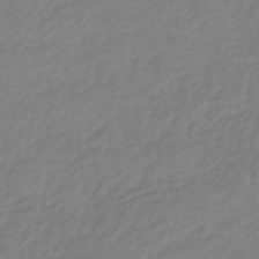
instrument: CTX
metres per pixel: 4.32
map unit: eHb
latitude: -44.5952
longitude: 89.4643
